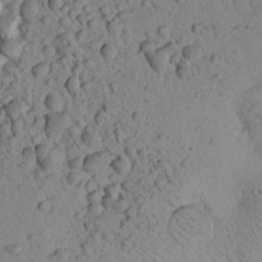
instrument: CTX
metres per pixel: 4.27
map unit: Aa
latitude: 22.8758
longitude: -148.1200
